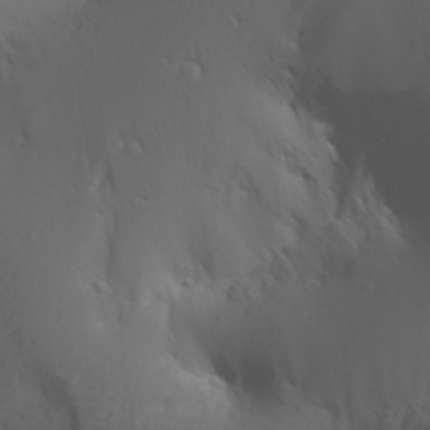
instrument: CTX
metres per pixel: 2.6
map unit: Aa
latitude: 29.8205
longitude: -133.4993
